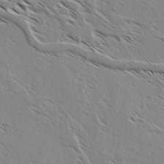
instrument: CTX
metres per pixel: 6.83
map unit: lAvf
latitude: 4.3089
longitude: -105.1215
